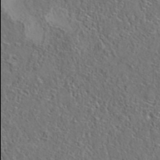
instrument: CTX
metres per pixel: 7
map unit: eAb
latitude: 35.5560
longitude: 110.0094
